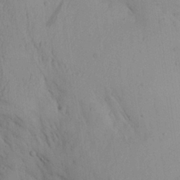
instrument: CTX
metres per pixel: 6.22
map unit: Aa
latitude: 26.6869
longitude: -132.3278
